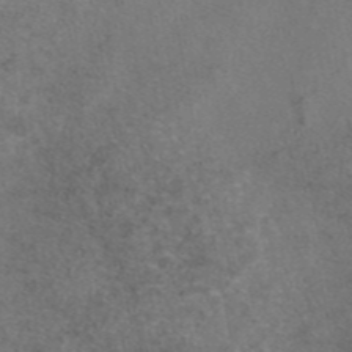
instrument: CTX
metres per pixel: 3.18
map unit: eAb
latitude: 46.8947
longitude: 107.8801
